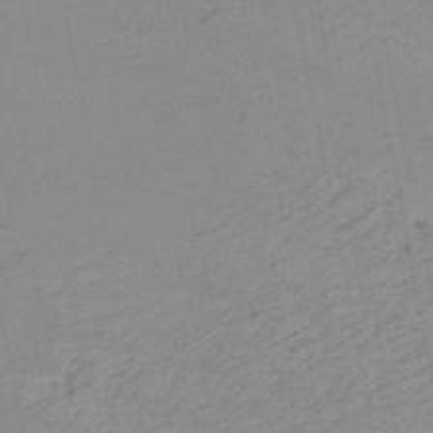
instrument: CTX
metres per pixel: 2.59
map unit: HNb
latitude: -51.3321
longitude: -53.1781
